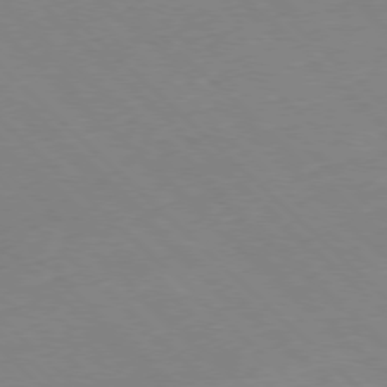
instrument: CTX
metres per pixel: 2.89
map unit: Hpe
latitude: -78.0850
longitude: 13.0864
